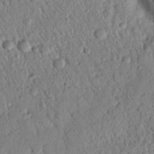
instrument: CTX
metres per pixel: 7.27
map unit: Nhu
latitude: 21.7639
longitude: -77.1403
